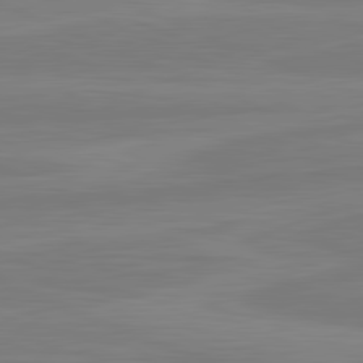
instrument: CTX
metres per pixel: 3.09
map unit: lApd
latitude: 81.9150
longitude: -173.9339
